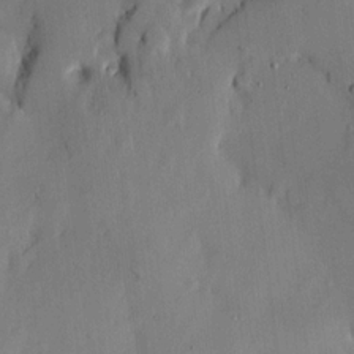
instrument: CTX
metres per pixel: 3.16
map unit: HNhu
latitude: 15.1026
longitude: 11.3321
